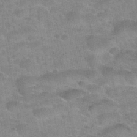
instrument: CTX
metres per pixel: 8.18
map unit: Nhu
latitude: 32.3089
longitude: -52.9513
